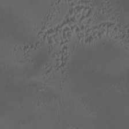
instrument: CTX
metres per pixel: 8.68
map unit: HNhu
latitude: 6.0255
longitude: 9.9367
